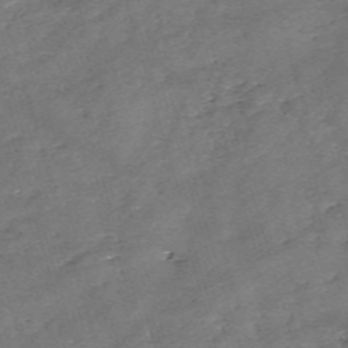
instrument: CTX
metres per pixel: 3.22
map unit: eHh
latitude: -54.8786
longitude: -90.8569
